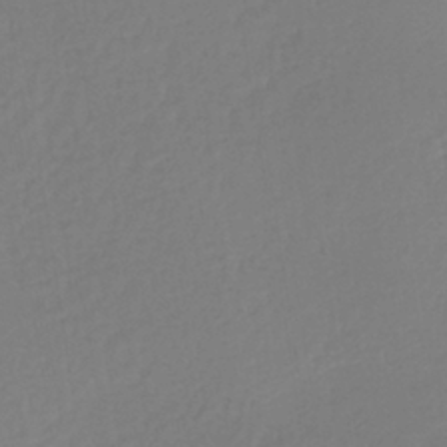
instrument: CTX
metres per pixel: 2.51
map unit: lHb
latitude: -38.8786
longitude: 58.6896
